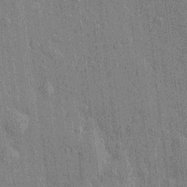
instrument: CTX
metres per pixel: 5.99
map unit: Htu
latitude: -8.2550
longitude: 176.4818
